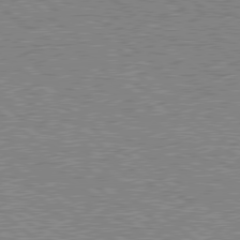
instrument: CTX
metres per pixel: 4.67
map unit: Hpe
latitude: 78.7058
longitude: -143.8017
